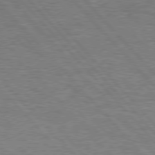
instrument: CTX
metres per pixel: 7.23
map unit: Hpe
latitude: 77.0836
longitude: -157.4615
